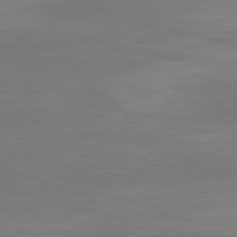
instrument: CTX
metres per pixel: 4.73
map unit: Ap
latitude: -79.1242
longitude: -95.7639
